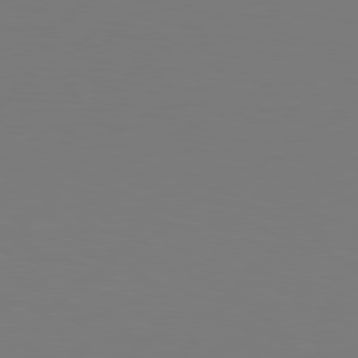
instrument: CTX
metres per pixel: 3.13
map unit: Hpe
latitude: 78.6869
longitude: -129.1592
